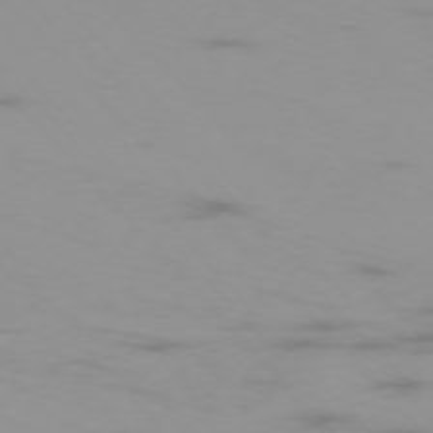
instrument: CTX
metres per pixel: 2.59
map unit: Ap
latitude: -76.1228
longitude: -76.1766
